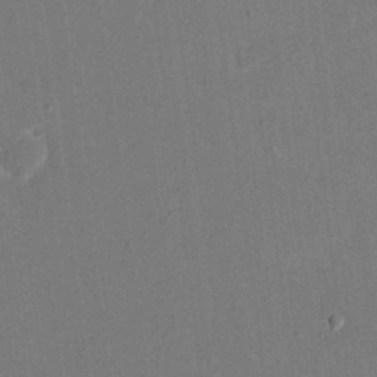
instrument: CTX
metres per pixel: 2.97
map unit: eHh
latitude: 19.3292
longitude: -68.8947
